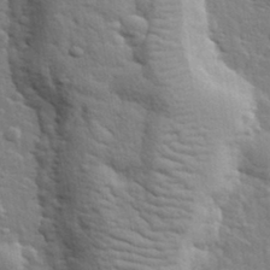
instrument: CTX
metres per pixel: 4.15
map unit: lHvf
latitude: 34.4412
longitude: -81.7827
